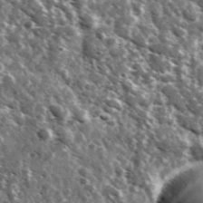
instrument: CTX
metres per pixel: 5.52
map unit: Ave
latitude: 37.8206
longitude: -108.1388
